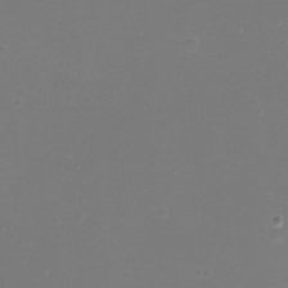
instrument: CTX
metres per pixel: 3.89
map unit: eHh
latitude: -12.3495
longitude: -60.2522
